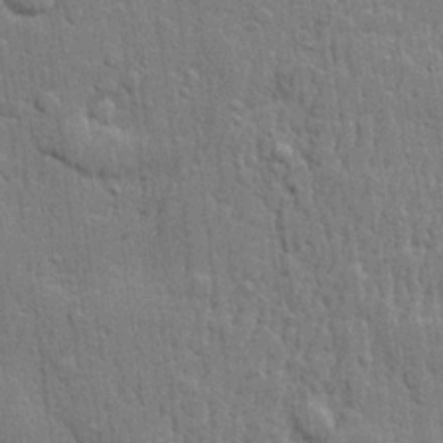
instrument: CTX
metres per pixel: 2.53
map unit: lHvf
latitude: 21.9528
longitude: 142.9163
